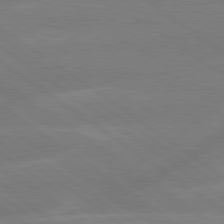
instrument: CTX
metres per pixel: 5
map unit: lApd
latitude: 79.4427
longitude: -141.9528
